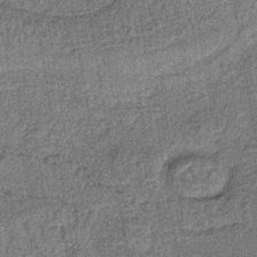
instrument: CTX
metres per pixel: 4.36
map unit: lHb
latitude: -39.6344
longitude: 60.7652
